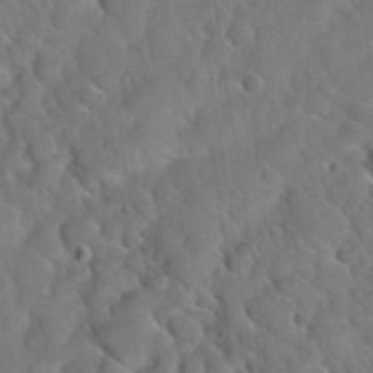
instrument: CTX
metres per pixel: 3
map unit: Nhu
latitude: 31.9528
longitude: -51.5749
